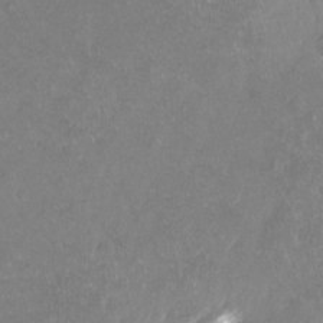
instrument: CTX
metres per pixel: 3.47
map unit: Hto
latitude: -13.6911
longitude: -42.2523
